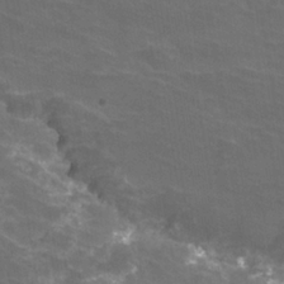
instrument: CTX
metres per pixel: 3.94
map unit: Hve
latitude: -30.3684
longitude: 95.1431
